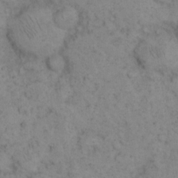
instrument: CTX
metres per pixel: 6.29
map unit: eHh
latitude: 15.2348
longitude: -64.8191
